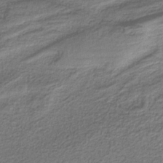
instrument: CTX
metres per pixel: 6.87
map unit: HNb
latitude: -37.8800
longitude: 53.5966
